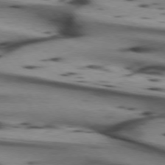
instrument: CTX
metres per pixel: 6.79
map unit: lApd
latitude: 74.7435
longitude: -65.6505
